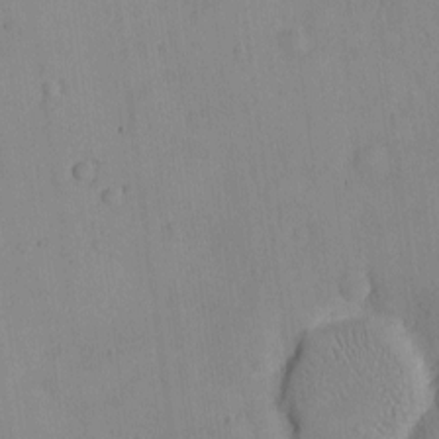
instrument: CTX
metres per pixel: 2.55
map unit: eHh
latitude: -8.8786
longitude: -66.5167
